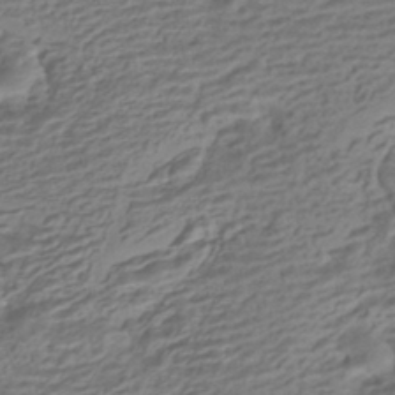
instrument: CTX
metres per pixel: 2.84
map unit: HNhu
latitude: -42.6518
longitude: 101.0486
